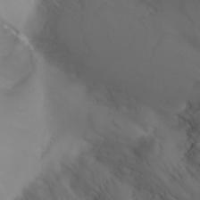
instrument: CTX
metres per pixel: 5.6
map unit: Nhu
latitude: -5.9745
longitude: -91.4049
